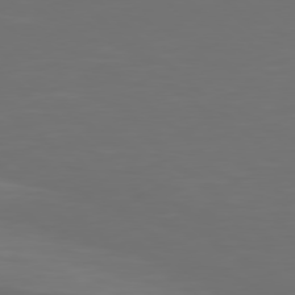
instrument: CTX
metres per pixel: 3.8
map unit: Hpe
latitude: 77.9339
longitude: -171.4615
